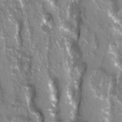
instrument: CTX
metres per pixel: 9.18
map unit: Ave
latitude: 21.1026
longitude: -133.1025
